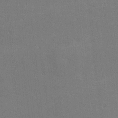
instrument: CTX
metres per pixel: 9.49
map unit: Nhu
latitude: 1.2348
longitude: -78.6302
